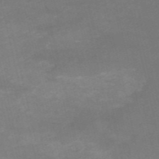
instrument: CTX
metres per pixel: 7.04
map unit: HNb
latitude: -54.5952
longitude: -37.1214
